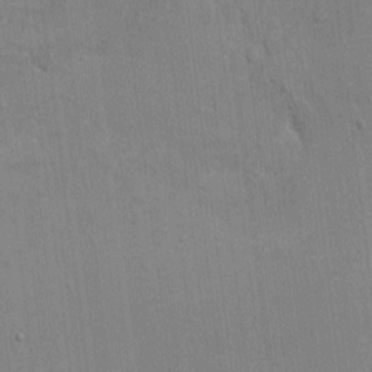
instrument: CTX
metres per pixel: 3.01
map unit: HNhu
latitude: 7.4048
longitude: -4.8758
